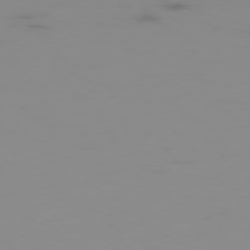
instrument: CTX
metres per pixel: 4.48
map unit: Hpe
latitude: -76.3306
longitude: -10.5924
